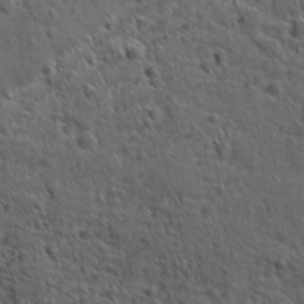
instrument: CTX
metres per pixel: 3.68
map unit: Ave
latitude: -10.0094
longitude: -119.7260
